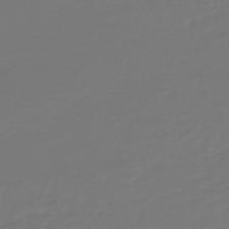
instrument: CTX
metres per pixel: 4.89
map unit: HNb
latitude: -47.0486
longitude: 55.3510
